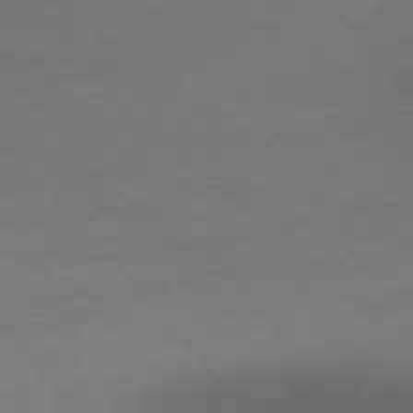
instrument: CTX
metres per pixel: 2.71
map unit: Ap
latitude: -75.4266
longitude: -66.1577
